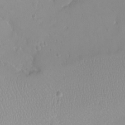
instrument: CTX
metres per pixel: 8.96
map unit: eHh
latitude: -9.3321
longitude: -68.7813
